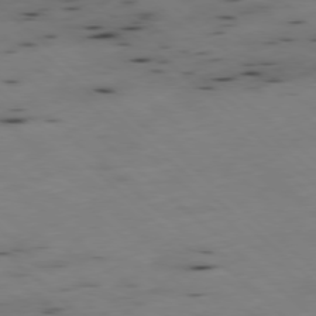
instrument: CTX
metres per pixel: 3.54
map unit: Hpe
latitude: -78.3117
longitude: -18.0444
